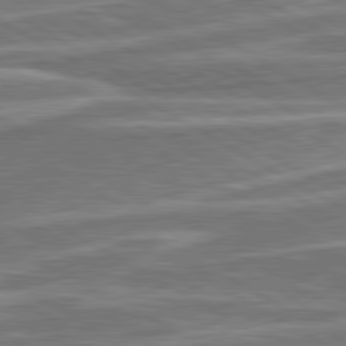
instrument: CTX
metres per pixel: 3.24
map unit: lApd
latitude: 80.5735
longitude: -177.8016
